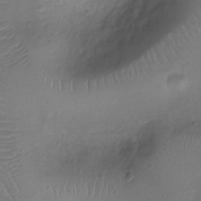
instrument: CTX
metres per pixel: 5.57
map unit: Ht
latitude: -9.2187
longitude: -20.1011
